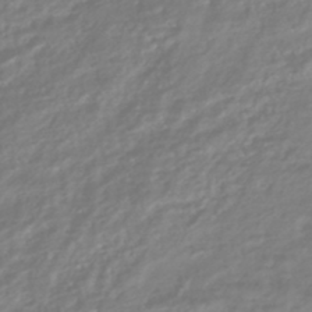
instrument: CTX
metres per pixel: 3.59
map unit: HNhu
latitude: -45.1998
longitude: 98.6896
